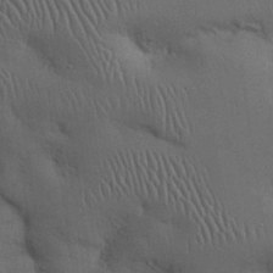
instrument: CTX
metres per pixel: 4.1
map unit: Nhu
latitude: 27.6694
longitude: -69.6694
